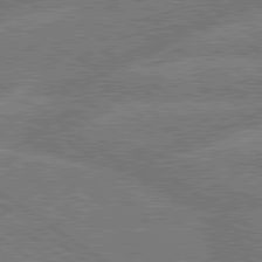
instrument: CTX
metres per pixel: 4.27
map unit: lApd
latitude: 79.7828
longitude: -161.0836
